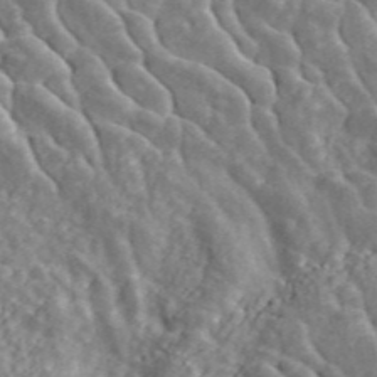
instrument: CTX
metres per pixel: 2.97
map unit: ANa
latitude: 46.1011
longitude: 23.8234
